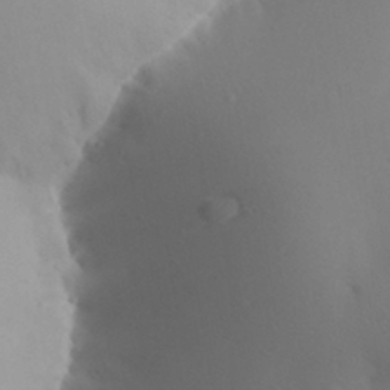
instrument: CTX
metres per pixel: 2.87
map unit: Aa
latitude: 27.1025
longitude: -147.7450
